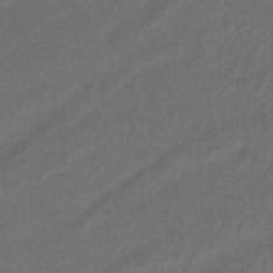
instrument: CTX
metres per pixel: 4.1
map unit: lHb
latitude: -39.2943
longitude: 69.2187
